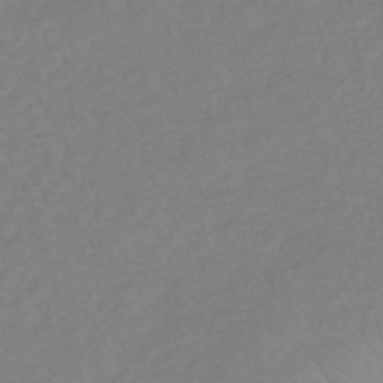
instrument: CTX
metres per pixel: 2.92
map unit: lHb
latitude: -36.1794
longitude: 68.9730
